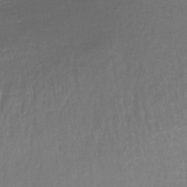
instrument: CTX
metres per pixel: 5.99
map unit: lHb
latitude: -42.3873
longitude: 59.0108
